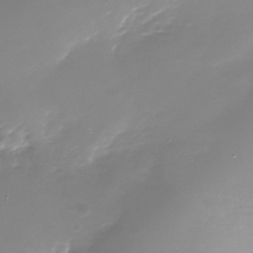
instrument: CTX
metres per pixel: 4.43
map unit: Nhu
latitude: -28.4629
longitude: -67.4048
